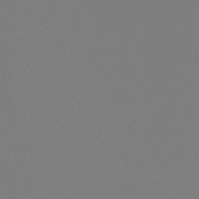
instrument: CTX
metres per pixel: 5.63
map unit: lHb
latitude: -37.7099
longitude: 58.0472
